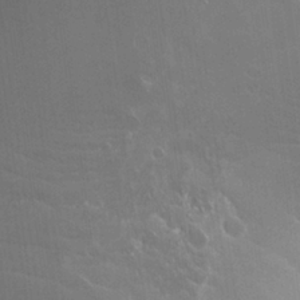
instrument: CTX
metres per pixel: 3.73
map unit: Hto
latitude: 25.5938
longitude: -44.9702
